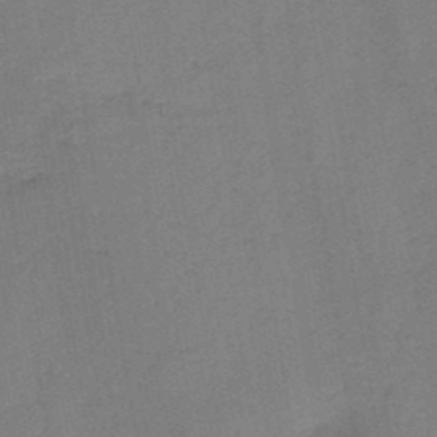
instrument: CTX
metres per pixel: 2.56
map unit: HNb
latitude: -46.6329
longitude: -38.0822
